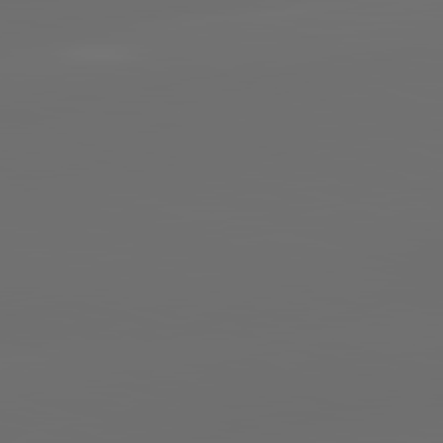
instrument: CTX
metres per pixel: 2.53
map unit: lApd
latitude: 83.6504
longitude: -130.2712
